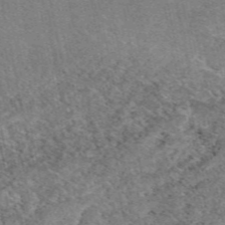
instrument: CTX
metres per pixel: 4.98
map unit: eAb
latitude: 48.5924
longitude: 113.8989
